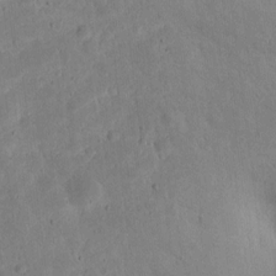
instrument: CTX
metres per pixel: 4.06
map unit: lAvf
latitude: 9.7450
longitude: 168.1227
